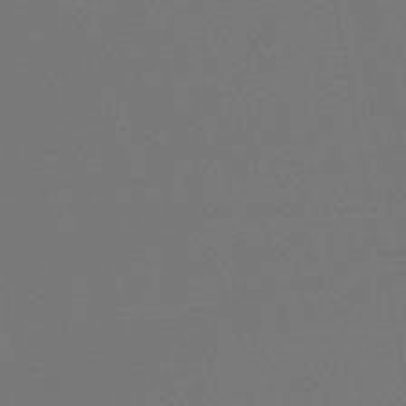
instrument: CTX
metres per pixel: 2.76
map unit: lHb
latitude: -50.3873
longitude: 71.4266
